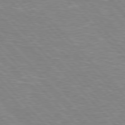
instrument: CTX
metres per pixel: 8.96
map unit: Hpe
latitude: 76.7813
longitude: -151.1781
